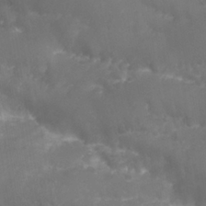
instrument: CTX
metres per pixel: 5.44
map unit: Nhu
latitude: 25.9528
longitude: -63.6694
